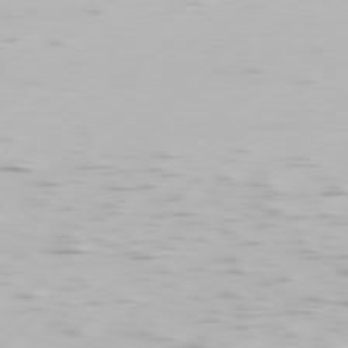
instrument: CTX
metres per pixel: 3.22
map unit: Hpe
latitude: 77.4237
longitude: -130.1956
